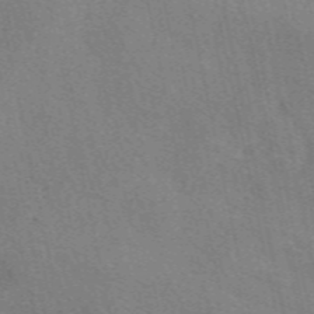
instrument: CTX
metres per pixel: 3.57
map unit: eAb
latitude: 50.6868
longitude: 116.1038
